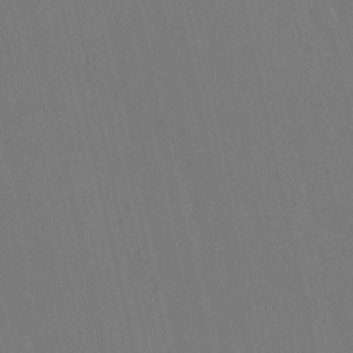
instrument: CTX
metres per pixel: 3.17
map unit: HNhu
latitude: 6.8191
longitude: 4.3684
